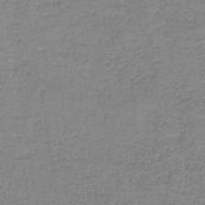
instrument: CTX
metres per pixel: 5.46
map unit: eAb
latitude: -36.1983
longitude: 52.6329
